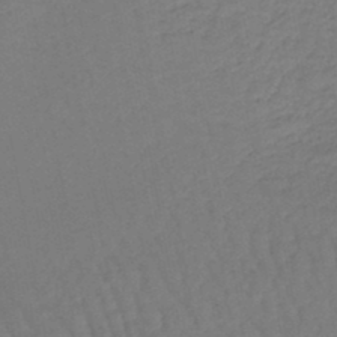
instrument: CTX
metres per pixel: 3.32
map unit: eHb
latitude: -46.1794
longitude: 80.7274
